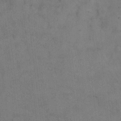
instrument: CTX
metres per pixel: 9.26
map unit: eHh
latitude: 15.0459
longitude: -62.4601
